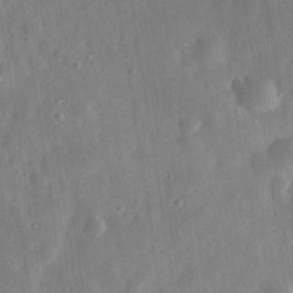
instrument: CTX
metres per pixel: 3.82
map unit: eHh
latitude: 30.8380
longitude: -75.1403
